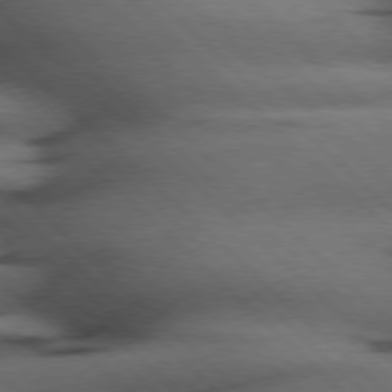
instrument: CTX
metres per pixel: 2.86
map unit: Hpe
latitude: 77.3292
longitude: -155.5182
